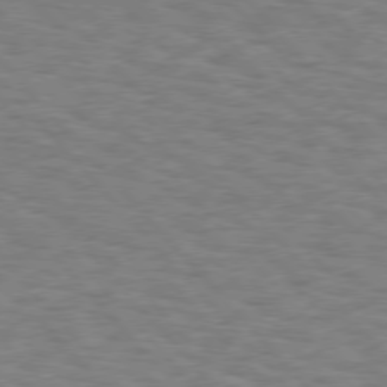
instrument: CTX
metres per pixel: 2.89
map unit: Hpe
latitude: 75.9339
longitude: -136.1767
